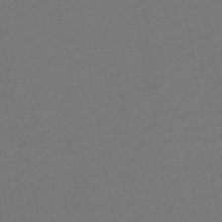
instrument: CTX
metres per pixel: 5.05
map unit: HNb
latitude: -51.7289
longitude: -48.3656
